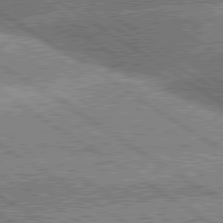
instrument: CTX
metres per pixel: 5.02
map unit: lApd
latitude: 80.1389
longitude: -151.5749
